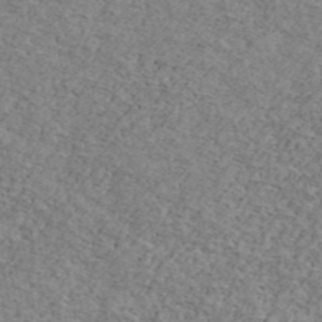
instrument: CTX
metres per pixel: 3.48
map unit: Ave
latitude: 41.3670
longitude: -108.5356
